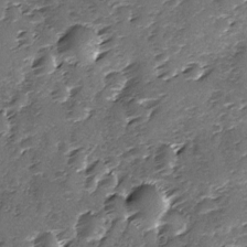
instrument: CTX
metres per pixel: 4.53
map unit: Ave
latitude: -9.3510
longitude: -117.8394
